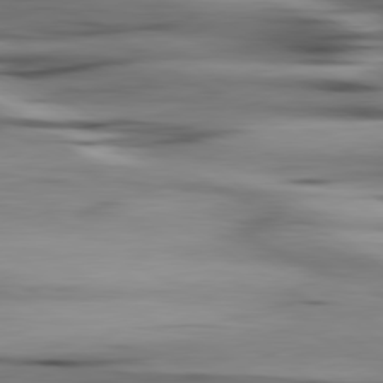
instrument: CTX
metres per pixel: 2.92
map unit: lApd
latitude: 80.5168
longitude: -121.8962
